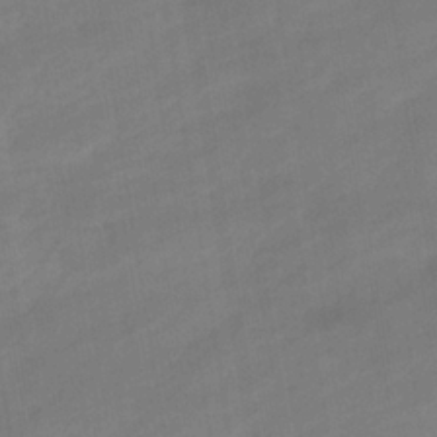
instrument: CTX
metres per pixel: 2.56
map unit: eHb
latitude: -36.9163
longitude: 79.3131
